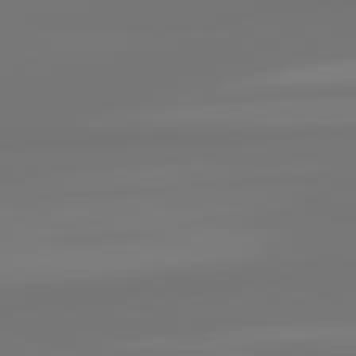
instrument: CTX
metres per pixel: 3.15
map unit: lApd
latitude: 82.0444
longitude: -177.4048
